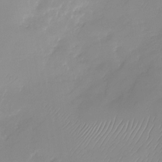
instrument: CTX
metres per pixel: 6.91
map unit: Nhu
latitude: -28.7274
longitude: -63.8206
